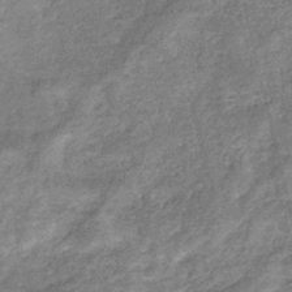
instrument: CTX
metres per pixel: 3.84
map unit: eHb
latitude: -31.8422
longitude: 71.1431
